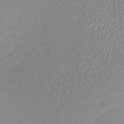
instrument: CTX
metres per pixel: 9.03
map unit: lHb
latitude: -36.3873
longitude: 61.5777
